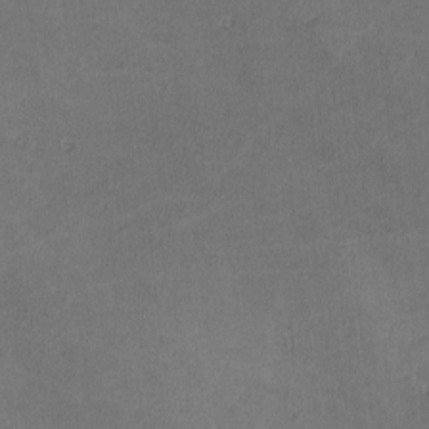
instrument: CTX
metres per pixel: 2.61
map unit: lHvf
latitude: -11.2376
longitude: -101.4238
